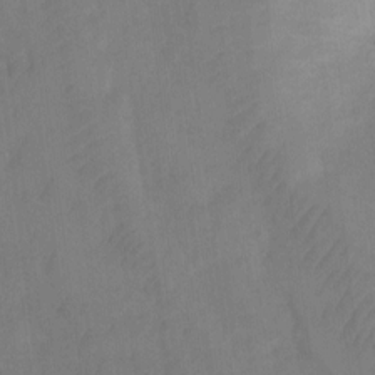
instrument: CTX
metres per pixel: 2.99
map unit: Ht
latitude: 5.4237
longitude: -30.1578
